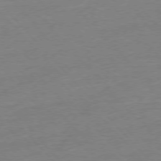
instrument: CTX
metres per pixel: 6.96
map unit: Ap
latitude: -77.2565
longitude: -95.7828
